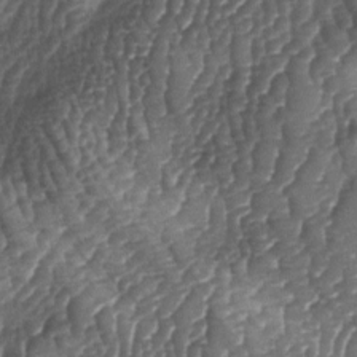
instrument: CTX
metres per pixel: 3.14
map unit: lAa
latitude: -5.2376
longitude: -127.6505
